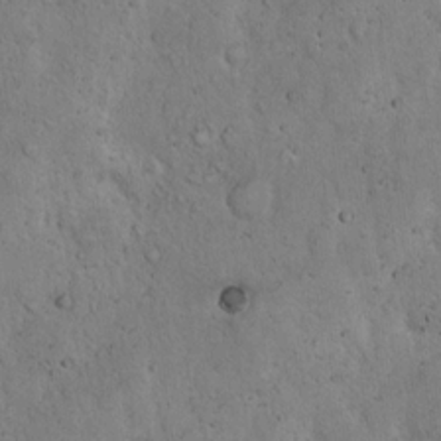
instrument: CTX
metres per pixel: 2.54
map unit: Hto
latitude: 13.7450
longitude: -55.7072
